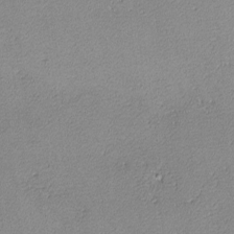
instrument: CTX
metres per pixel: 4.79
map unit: lHvf
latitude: -13.6722
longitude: -103.4237
